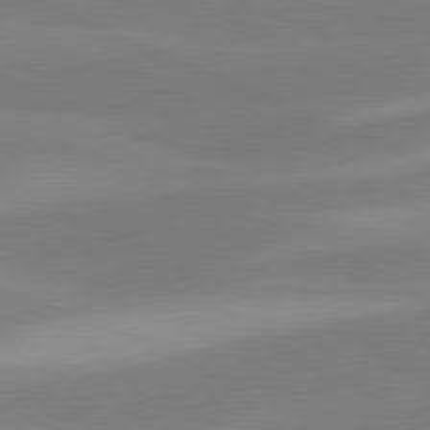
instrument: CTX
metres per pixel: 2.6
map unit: lApd
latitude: 81.4048
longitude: 124.8597
